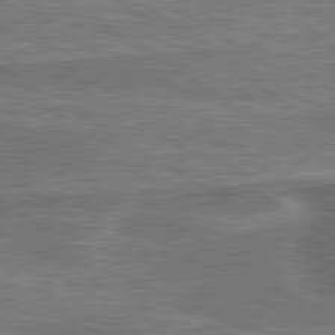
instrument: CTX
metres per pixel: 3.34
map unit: lApd
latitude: 79.8773
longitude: 172.1795
